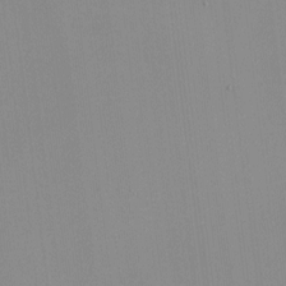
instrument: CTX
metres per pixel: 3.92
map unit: HNhu
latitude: -2.0283
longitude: -7.1025
